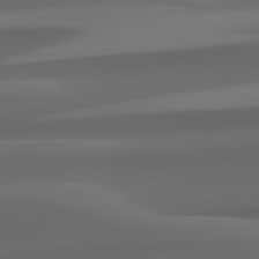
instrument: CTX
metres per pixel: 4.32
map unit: lApd
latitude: 82.4790
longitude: 142.7274
